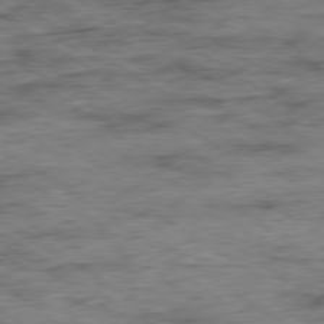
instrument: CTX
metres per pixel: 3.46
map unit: Ap
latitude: -79.8233
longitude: -48.6302
